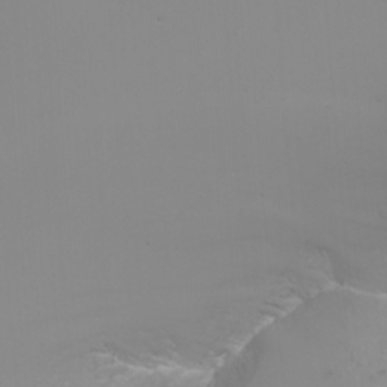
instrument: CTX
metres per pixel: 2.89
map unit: Nhu
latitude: -7.4832
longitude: -82.7435
